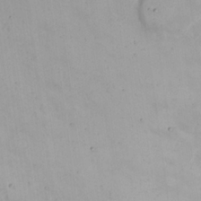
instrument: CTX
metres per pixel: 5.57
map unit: Nhu
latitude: 22.8758
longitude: -62.7058
